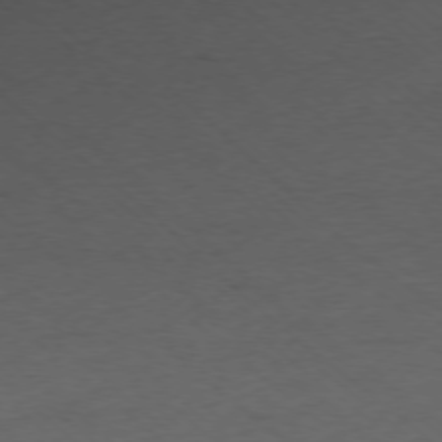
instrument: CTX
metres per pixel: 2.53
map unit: Ap
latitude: -75.6344
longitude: -78.1956
